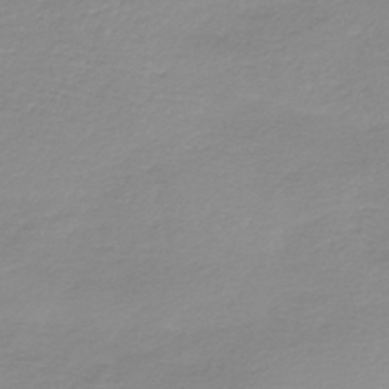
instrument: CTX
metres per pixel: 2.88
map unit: HNb
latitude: -44.6896
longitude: 54.1795
